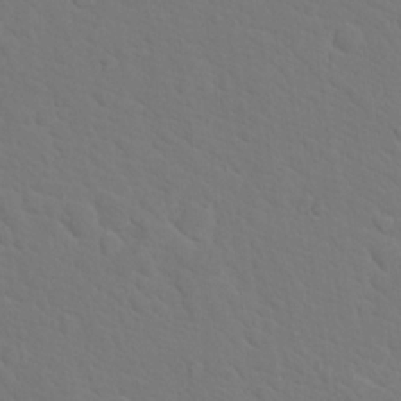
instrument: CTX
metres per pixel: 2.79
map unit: Hto
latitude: 18.5356
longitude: -33.8961
